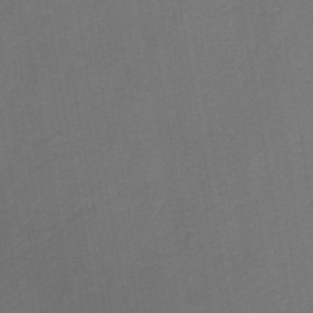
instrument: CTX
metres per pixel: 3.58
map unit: HNb
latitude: -44.2362
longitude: -38.8569
